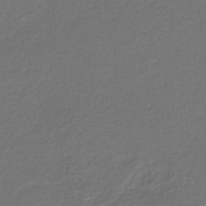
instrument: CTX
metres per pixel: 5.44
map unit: lHb
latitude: -42.7463
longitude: 61.7667
